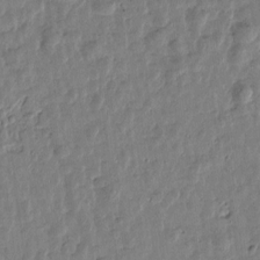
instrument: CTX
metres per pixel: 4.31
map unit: Htu
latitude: 1.1214
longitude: -179.1970
